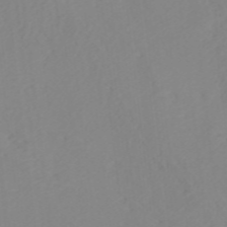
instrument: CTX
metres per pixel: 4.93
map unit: ANa
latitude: 37.6694
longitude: 23.9367
